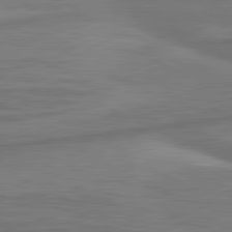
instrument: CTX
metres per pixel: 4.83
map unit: lApd
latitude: 81.4426
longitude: 172.1039
